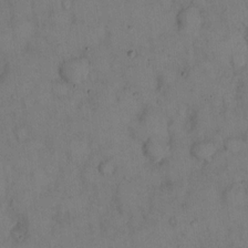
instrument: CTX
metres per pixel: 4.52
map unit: eHh
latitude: 14.3090
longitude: -62.2523
